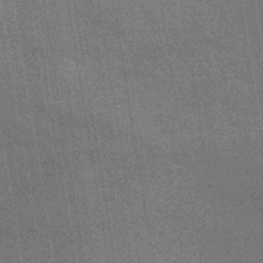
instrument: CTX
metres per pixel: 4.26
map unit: lHb
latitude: -40.1795
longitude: 75.8045
